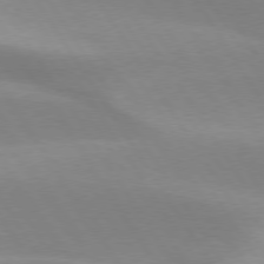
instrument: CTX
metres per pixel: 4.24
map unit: lApd
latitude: 75.5560
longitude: -66.2900
